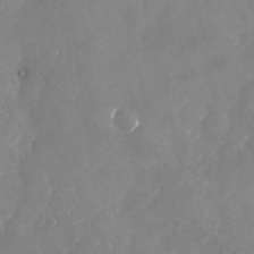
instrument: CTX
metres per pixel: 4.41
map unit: Nhu
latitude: -23.5210
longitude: -57.2725
